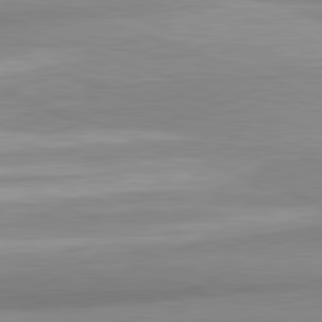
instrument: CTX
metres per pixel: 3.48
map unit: lApd
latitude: 82.0633
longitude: 179.8044
